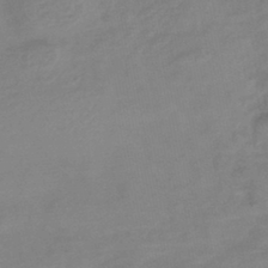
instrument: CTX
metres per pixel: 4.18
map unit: lHb
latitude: -42.2739
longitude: 78.0850
